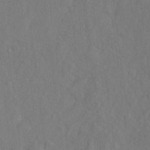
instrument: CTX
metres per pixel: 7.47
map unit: Hto
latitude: -7.9178
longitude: -40.8946
